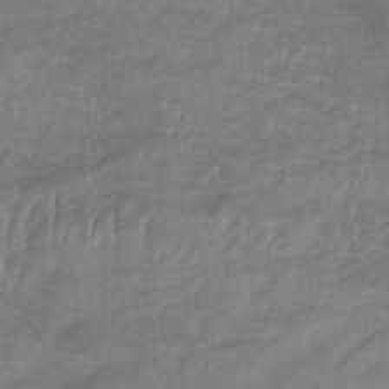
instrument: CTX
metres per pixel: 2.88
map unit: lHb
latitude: -32.5763
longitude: 68.8219
